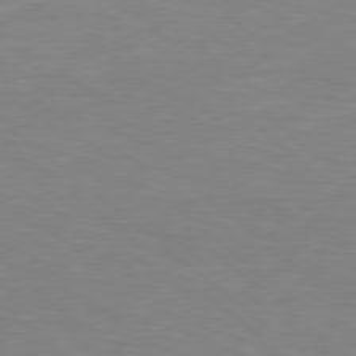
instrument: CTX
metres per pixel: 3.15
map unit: Hpe
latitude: 78.3656
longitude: -149.5749
